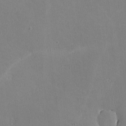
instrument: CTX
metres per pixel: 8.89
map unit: lHvf
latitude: -9.8611
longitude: -99.9528
